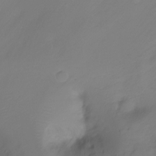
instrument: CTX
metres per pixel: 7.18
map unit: Ht
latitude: -7.2754
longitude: -29.9150
